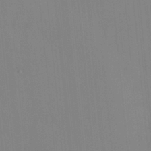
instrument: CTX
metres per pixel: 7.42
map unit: HNhu
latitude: 6.2145
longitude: 1.8234
